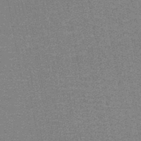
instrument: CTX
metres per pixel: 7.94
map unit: HNb
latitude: -48.0472
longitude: -44.2522
